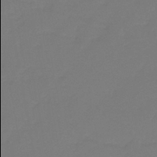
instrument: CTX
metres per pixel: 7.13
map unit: eHb
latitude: -45.3321
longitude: 86.0094
